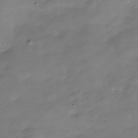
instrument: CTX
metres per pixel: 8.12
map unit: Hve
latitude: -30.2172
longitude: 91.4455
